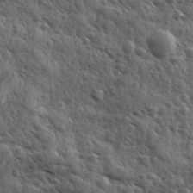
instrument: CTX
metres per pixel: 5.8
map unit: Ave
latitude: 11.4049
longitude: -103.1025
